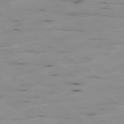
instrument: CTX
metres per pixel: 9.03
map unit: Ap
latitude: -79.3698
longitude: -101.5938
